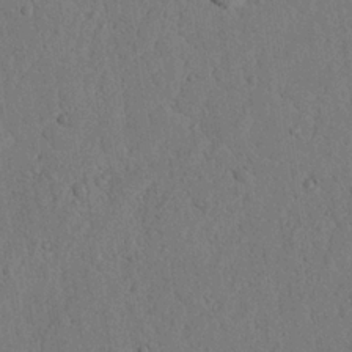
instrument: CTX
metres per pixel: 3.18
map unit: Nhu
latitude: 21.5749
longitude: -76.4034
